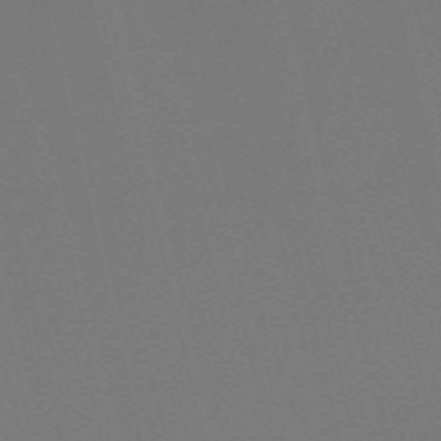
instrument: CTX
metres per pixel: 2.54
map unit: HNb
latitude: -55.7478
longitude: -42.8947
